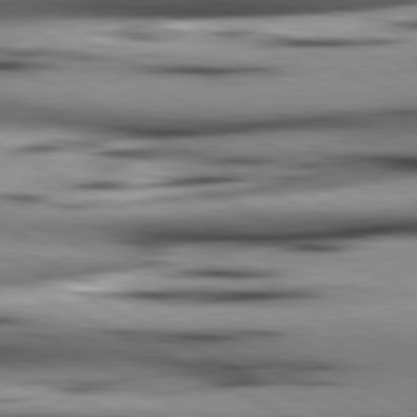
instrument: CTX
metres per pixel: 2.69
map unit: lApd
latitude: 80.6679
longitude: 156.2172
